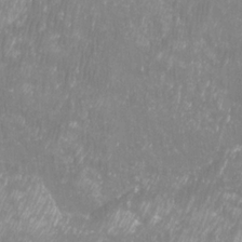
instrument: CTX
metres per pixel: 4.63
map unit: Htu
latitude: -8.8030
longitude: -76.0255
